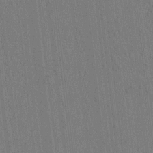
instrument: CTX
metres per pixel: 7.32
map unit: lAvf
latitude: 8.7435
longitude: 164.6897
